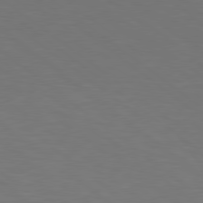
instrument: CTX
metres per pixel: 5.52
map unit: lApd
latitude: 78.8758
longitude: -177.4993
